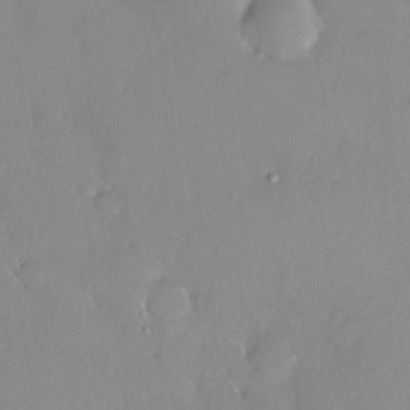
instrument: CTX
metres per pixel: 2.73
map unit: HNhu
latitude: 6.2334
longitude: 1.3132
